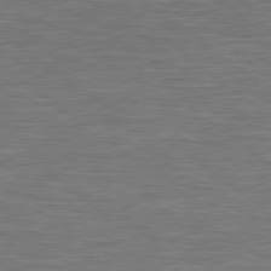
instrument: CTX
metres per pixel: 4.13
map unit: lApd
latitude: 79.2159
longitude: -91.1403
